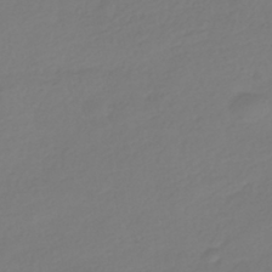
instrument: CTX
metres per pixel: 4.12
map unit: HNhu
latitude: -41.1242
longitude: 96.8030
